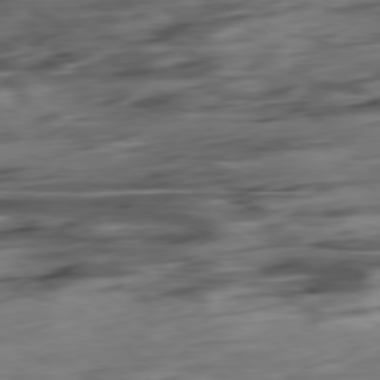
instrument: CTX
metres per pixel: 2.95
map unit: Hpe
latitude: -78.9163
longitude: -17.9339
